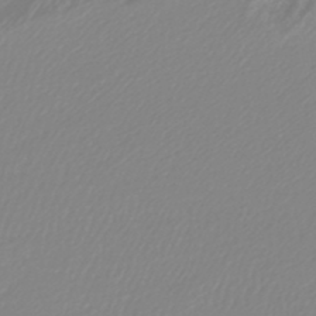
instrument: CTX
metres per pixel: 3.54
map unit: lHb
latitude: -44.4629
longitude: 76.0661
